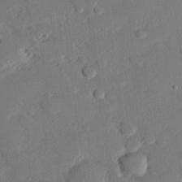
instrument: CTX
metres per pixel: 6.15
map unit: eHh
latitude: 26.9136
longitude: -81.0269
